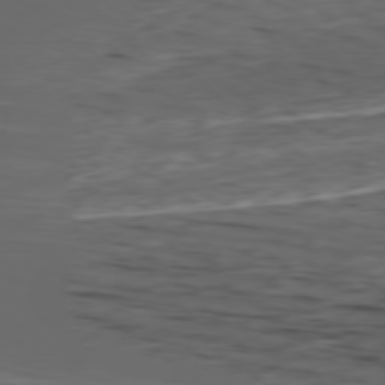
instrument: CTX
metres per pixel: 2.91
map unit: Ap
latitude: -79.6155
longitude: -59.2915
